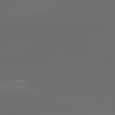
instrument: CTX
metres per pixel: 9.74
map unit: lApd
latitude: 82.2333
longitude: -152.0822
